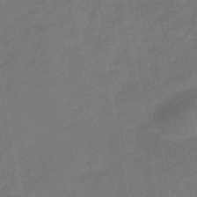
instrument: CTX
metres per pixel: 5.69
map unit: eHb
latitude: -39.7289
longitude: 82.8030
